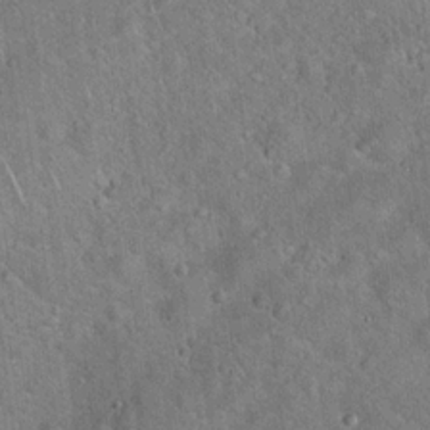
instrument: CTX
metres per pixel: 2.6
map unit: Hto
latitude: 17.6505
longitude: -52.3279
